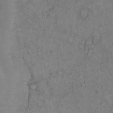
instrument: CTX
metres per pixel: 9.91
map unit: Hto
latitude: 15.0459
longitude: -61.7449
